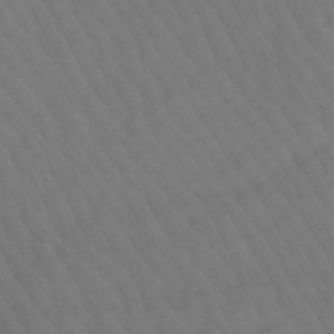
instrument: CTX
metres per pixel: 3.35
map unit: lHb
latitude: -47.5777
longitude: 75.6155
